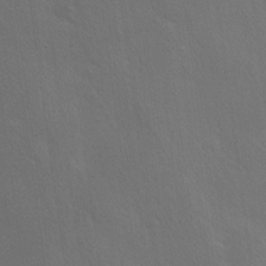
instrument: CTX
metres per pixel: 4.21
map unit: Ave
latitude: -0.3685
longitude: -112.5735
